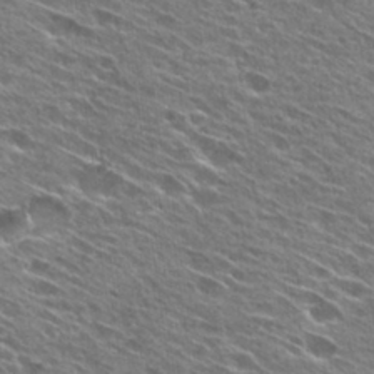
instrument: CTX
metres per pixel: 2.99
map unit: Hto
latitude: 27.3293
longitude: -44.2711
